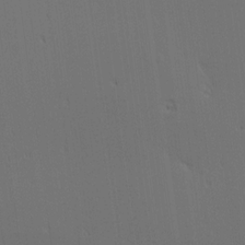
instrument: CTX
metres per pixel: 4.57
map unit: Ave
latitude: 11.8017
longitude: -107.6505
